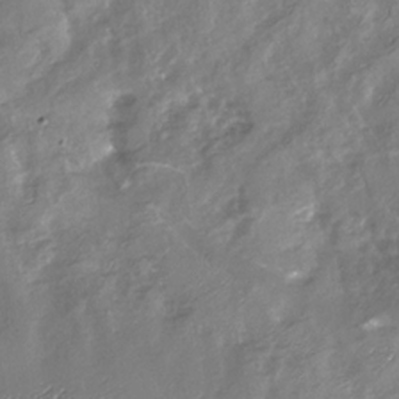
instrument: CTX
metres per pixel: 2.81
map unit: Nhu
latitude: -26.2550
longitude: -56.9702
